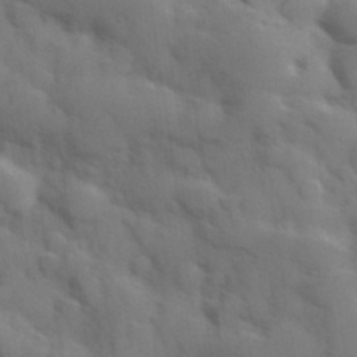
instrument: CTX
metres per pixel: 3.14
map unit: Hve
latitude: 31.3860
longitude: 151.1242
